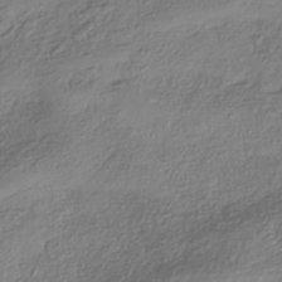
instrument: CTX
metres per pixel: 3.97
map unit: HNhu
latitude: -41.1053
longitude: 107.0865
